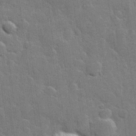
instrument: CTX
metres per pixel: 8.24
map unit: Hve
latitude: 25.7071
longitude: 149.3699
